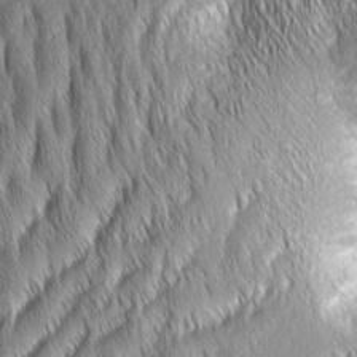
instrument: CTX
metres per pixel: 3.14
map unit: Aa
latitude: 7.3671
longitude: -130.9703
